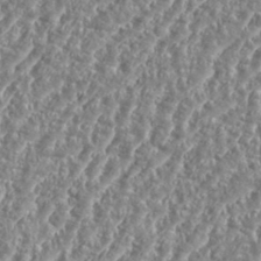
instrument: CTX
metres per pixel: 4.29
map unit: eHh
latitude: 35.1403
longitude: -134.8758
